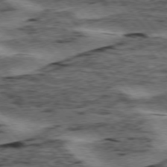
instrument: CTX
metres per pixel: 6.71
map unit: lApd
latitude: 75.9906
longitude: -77.4993
